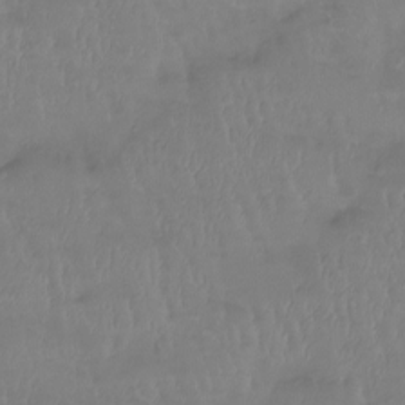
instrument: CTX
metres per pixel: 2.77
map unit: Htu
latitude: -14.5574
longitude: -46.5924
